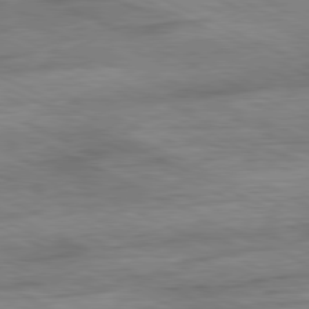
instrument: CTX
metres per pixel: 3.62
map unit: Ap
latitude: -81.2187
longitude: -91.9528
